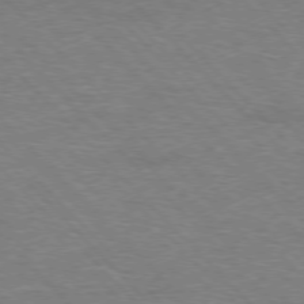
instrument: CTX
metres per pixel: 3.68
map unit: Hpe
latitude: -77.0297
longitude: -12.3656
